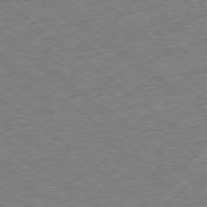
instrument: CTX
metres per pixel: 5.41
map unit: Ap
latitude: -78.8030
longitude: -49.8583
